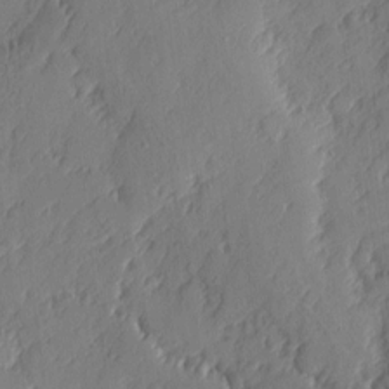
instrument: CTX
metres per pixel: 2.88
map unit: eHh
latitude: 4.7813
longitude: -76.1766
